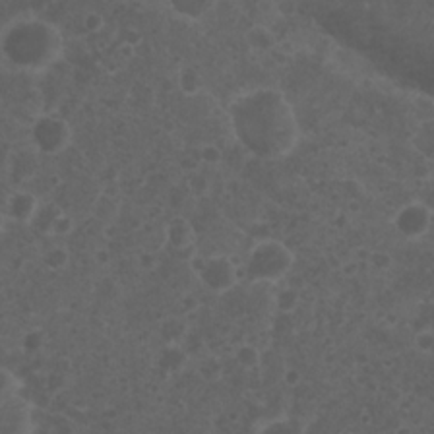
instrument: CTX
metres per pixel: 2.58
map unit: Nhu
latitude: 3.5182
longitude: -14.9514
